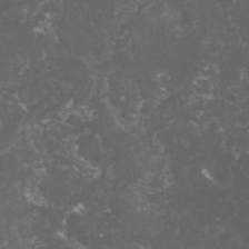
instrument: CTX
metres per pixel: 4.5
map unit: lHvf
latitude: -14.7464
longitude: -99.6504
